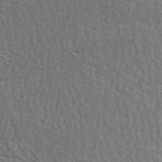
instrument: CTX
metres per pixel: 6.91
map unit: ANa
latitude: 40.8946
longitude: 30.0661
